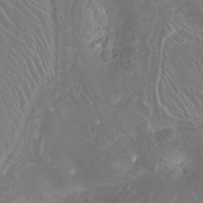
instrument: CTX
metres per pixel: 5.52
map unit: Nhu
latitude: -7.8044
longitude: -93.7071
